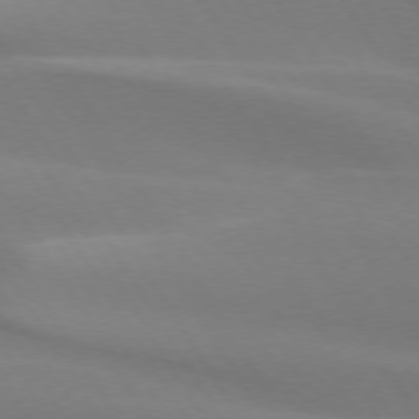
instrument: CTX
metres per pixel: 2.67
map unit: lApd
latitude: 73.7450
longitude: -49.4237
